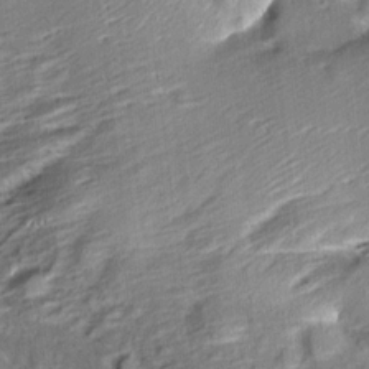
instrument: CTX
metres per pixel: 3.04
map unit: Aa
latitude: 10.8380
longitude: -141.6316
